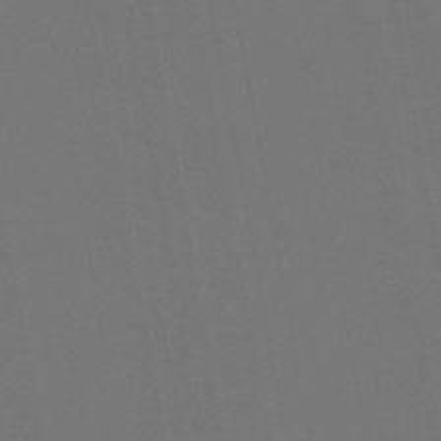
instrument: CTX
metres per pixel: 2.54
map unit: lHb
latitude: -47.7099
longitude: 73.5588
